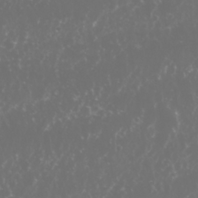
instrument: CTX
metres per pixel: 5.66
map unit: Nhu
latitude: 26.2712
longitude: -59.9717
